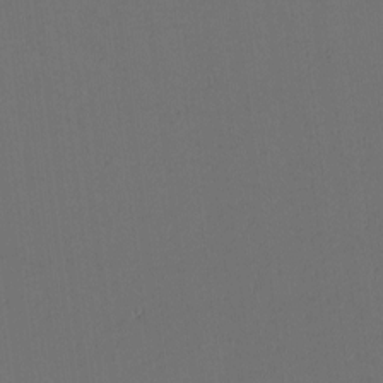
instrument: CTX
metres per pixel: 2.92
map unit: Nhu
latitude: -1.2754
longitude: -73.8017
